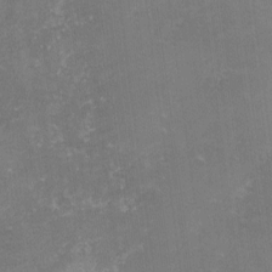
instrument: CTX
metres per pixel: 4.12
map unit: lHvf
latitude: -14.8597
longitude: -99.2159
